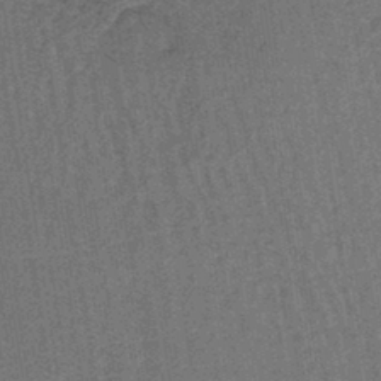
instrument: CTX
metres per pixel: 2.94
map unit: lHb
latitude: -41.6722
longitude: 57.3321
